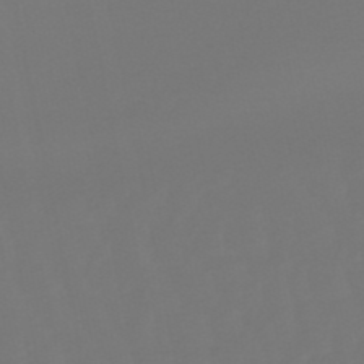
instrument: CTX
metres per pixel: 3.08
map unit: eHb
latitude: -50.1228
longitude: 79.8989
